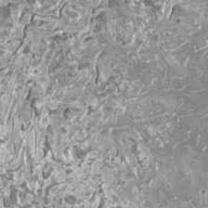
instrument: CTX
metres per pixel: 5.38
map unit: HNhu
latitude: 0.5167
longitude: 6.1228
